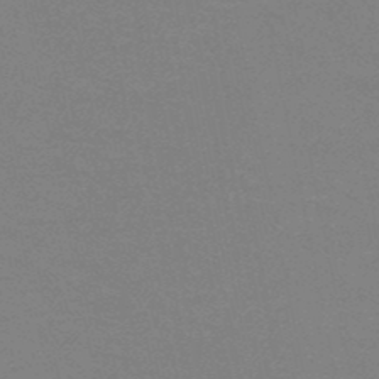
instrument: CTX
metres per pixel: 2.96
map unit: HNb
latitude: -49.2187
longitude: -49.3104
